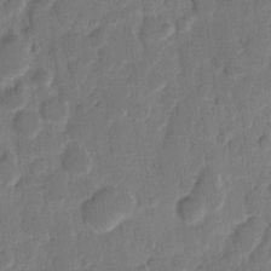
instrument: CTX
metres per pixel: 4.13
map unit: eHh
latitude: 8.9136
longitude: -65.1403
